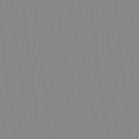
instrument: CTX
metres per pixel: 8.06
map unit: Hto
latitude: -8.2172
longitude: -51.8205
